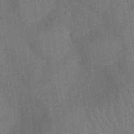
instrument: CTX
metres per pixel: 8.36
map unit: Nhu
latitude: -13.6722
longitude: -24.0444
